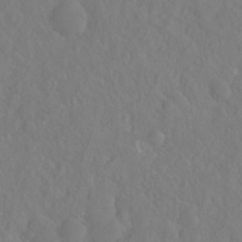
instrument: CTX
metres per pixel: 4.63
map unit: Hto
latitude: -8.3684
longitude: -46.3090
